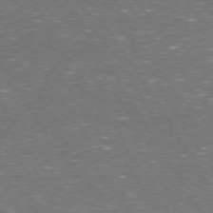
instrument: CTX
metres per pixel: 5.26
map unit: Hpe
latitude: 72.8569
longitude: -124.6868
